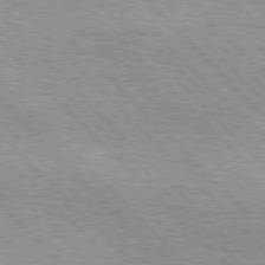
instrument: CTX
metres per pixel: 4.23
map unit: lApd
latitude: 76.5356
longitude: -73.7639
